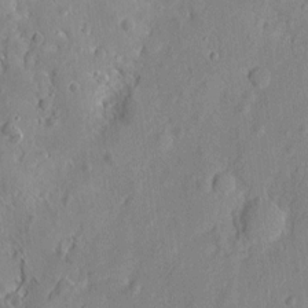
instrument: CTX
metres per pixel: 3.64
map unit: eHh
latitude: 7.3860
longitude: -75.3104
